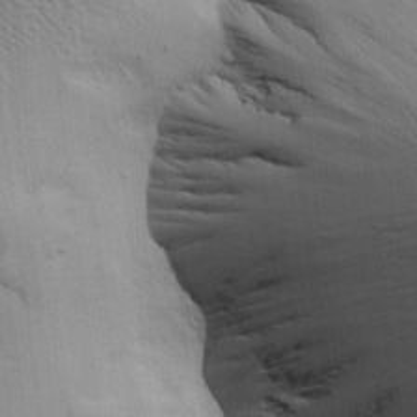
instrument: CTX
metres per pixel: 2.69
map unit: Aa
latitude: 8.9514
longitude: -142.1578
